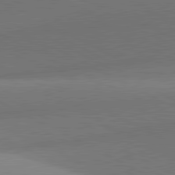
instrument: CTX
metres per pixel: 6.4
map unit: lApd
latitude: 81.3104
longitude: 135.6155
